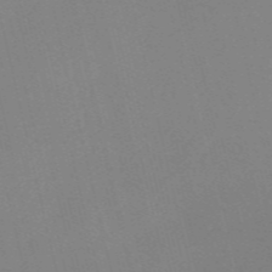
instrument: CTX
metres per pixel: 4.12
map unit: Nve
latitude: -57.8044
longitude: 63.0486
